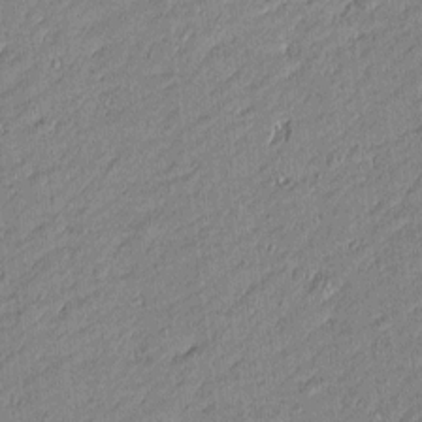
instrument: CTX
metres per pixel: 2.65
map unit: Htu
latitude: -5.9367
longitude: 176.7652
